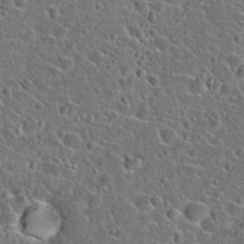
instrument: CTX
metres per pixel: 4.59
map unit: Hto
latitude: 23.8016
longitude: -46.2523
